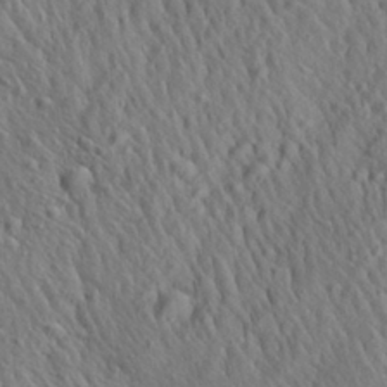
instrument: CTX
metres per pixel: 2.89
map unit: Aa
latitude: 26.9703
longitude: -141.2914
